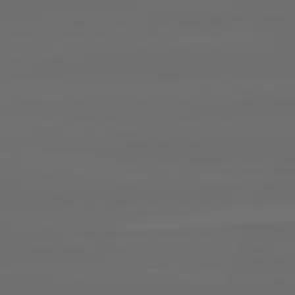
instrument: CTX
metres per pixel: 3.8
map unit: lApd
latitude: 82.3467
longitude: -166.7813
